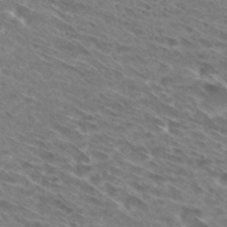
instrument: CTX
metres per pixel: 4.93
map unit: Hto
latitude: 30.0255
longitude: -44.5168
